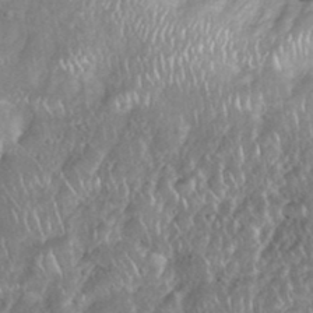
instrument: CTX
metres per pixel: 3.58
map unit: eHh
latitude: 38.2711
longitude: -58.4412
